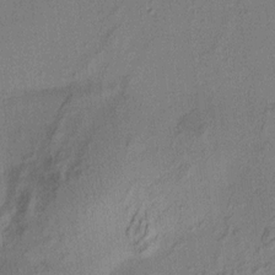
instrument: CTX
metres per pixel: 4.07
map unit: HNhu
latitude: 7.5938
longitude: 15.5022
